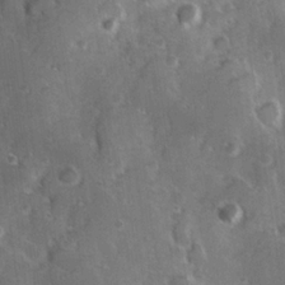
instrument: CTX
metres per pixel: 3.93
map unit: Hve
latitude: 24.1766
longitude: 146.9730
